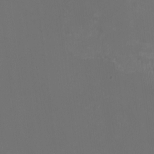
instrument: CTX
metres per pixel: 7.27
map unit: HNhu
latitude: -2.4440
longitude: -6.2522
